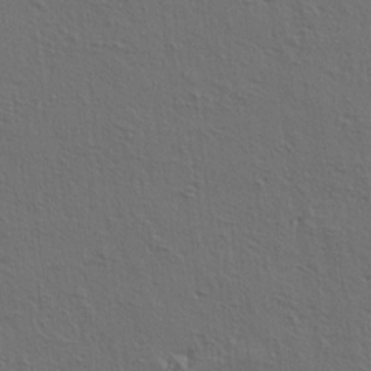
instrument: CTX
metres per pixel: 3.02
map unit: lAa
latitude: 4.7435
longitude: -113.1403
